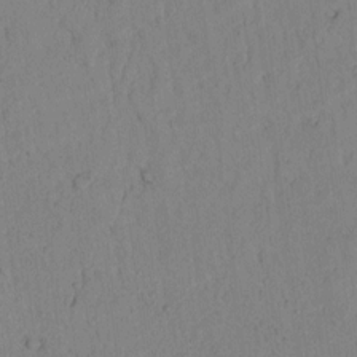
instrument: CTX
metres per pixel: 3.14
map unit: lAvf
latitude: 8.3845
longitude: 169.6910
